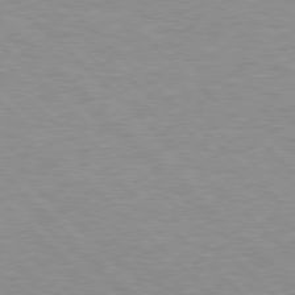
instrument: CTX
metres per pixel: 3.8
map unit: Hpe
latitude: 77.0836
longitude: -156.6301
